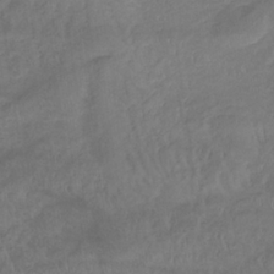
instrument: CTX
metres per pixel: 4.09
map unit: lHb
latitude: -33.1243
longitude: 68.7463
